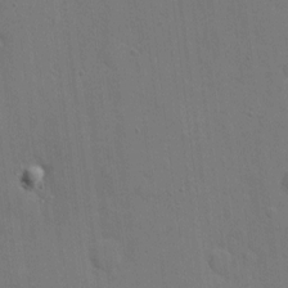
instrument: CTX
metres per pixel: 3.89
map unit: eHh
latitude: 6.0255
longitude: -67.5371
